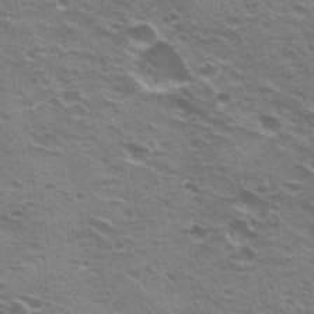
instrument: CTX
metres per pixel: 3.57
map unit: Hto
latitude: 22.1767
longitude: -32.1389
